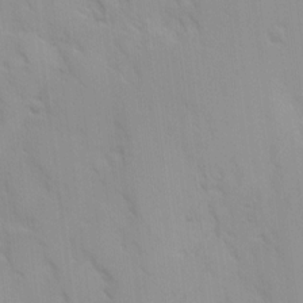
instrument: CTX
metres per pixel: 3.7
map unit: Ave
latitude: 9.1214
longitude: -103.4993
